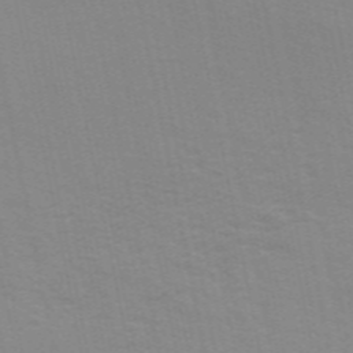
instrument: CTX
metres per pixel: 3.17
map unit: ANa
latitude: 49.4048
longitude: -74.2145
